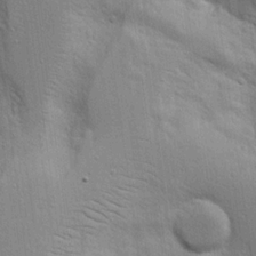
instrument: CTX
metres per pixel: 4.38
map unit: Aa
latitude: 16.8569
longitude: -125.2348
